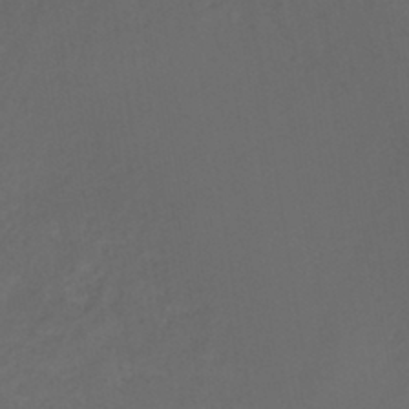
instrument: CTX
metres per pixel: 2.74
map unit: HNb
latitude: -44.2928
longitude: -44.1389
